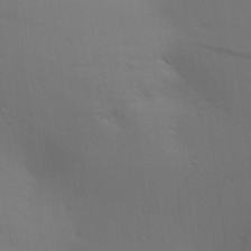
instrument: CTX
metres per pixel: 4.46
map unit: lAa
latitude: 20.5168
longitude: -138.4790
